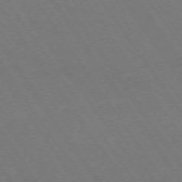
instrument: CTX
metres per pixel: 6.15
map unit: Ap
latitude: -74.4440
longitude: -71.2915
